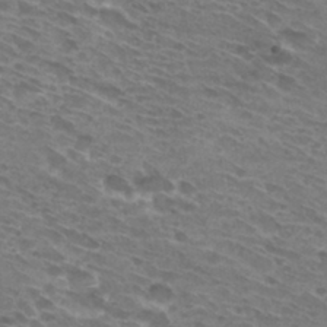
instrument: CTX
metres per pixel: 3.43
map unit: Hto
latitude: 30.8380
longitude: -44.4412
